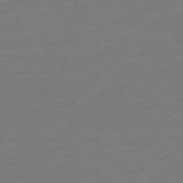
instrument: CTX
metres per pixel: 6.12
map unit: Ap
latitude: -74.2173
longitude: -70.0444
